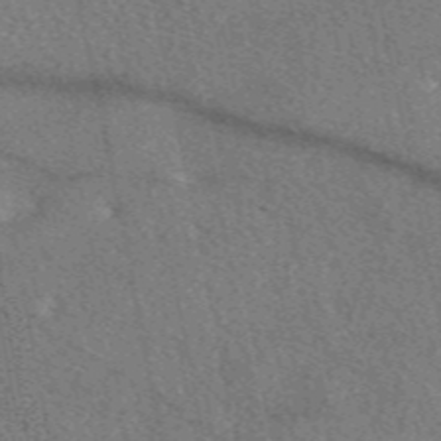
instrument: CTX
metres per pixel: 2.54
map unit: eAb
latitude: 48.3278
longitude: 116.8407
